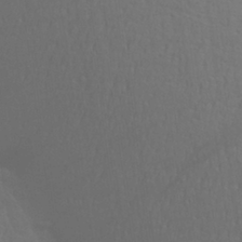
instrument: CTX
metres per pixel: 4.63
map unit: Aa
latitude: 28.6679
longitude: -139.5560
